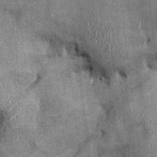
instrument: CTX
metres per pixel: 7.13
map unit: Ht
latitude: -2.2550
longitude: -12.8191
